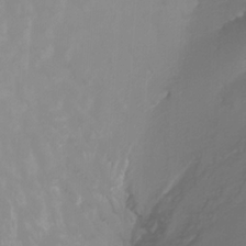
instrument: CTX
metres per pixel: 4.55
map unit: Nhu
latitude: -15.6344
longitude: -56.7057
